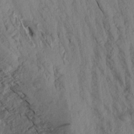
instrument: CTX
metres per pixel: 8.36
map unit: Aa
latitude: 18.3467
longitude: -146.6302
